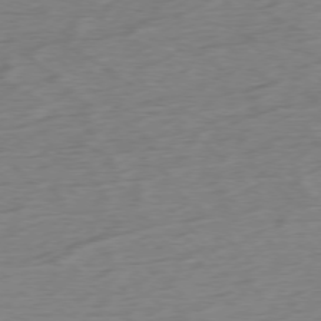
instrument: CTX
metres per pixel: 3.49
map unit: Hpe
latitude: -76.9542
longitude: -13.6883
